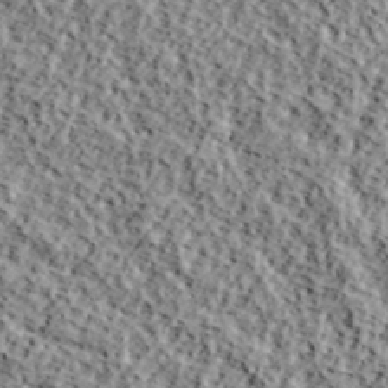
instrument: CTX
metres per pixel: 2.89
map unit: lHvf
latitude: 40.1577
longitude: -87.6505
